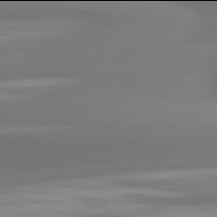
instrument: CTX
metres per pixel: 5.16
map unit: lApd
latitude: 81.9906
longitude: -162.6491
